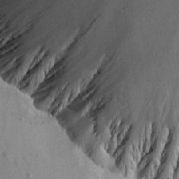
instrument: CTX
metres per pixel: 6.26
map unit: Aa
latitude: 13.4238
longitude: -141.7071
